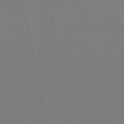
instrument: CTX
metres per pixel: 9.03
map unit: eHb
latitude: -49.4455
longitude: 67.2376
